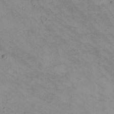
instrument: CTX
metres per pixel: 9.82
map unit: eHh
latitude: -8.7841
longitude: -67.8772
